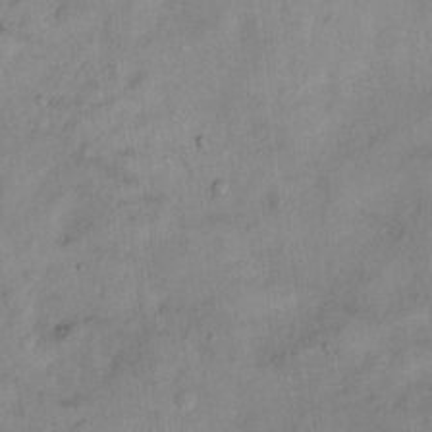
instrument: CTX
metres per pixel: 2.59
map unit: Nhu
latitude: 13.7639
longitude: -30.1578
